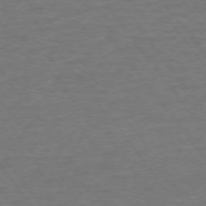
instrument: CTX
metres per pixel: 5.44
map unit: Ap
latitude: -75.6722
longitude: -89.8017
